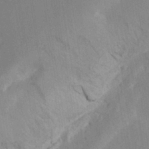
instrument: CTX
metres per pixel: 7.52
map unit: Aa
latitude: 26.0633
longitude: -148.0633
